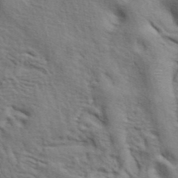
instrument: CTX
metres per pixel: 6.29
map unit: ANa
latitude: 42.2334
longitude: 54.8408
